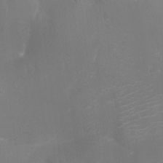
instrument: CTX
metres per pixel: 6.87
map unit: Ht
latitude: -16.9353
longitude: -44.1011
